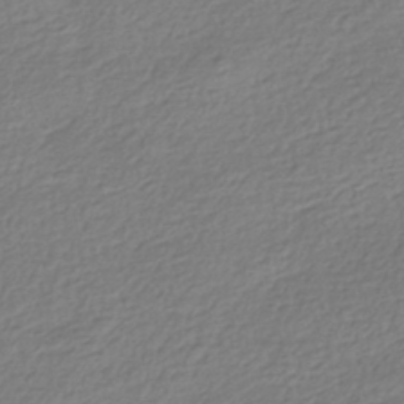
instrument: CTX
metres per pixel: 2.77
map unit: HNhu
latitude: -42.2172
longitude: 98.9542
